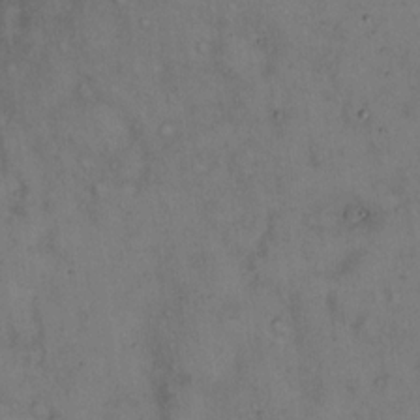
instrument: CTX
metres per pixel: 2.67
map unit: eHh
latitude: 14.6869
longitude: -62.2334
